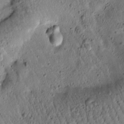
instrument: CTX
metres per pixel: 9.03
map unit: Htu
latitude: -1.8045
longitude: 171.1620
